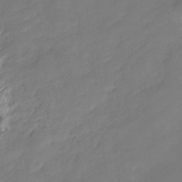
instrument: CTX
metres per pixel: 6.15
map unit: HNhu
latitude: -27.6721
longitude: 75.4266
